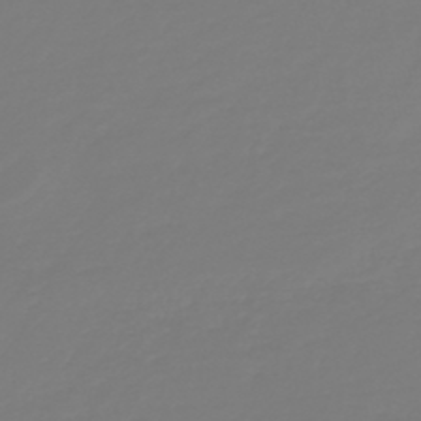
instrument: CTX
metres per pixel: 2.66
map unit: HNb
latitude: -46.5007
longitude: 56.2361
